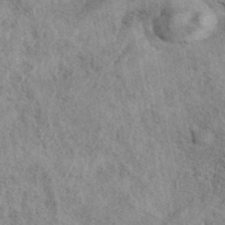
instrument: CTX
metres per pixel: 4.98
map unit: eAb
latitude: 40.0255
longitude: 110.8030
